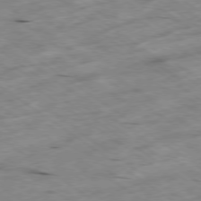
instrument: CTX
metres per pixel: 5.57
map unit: Hpe
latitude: -78.5951
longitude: -21.5560
